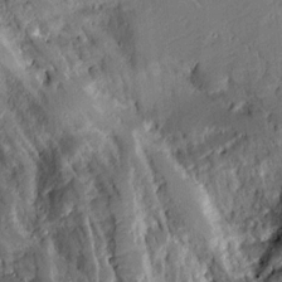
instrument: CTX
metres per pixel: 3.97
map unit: Aa
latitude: 13.6883
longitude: -139.8205
